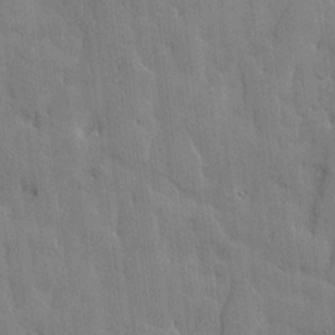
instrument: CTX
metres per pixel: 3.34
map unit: Htu
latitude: -9.3887
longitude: 176.3684
